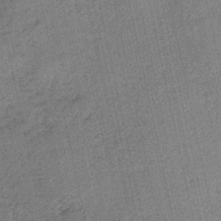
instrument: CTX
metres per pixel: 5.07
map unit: HNb
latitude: -35.8989
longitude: 56.3306
